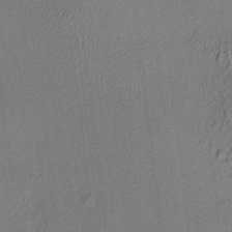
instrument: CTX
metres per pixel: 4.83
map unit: HNhu
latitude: 7.8394
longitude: 15.5022
